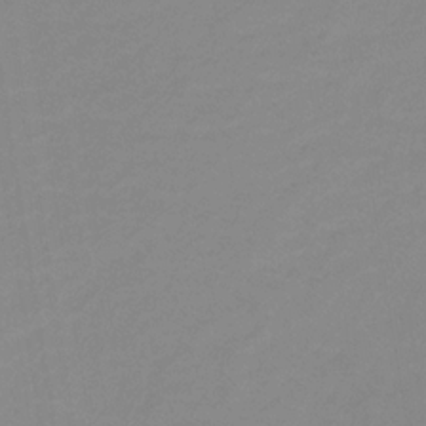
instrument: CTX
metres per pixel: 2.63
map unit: lHb
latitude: -31.7855
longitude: 66.4629
